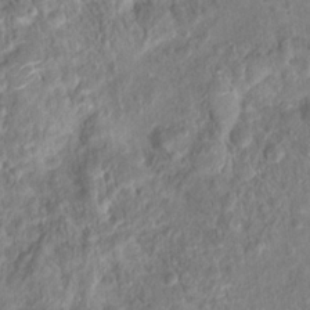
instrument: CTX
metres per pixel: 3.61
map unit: Hto
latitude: 17.1592
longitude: -40.1766
